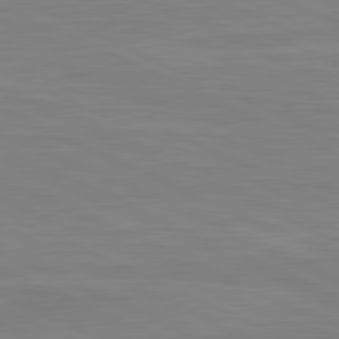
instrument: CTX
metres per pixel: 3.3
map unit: lApd
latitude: 81.3482
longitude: -173.2725
